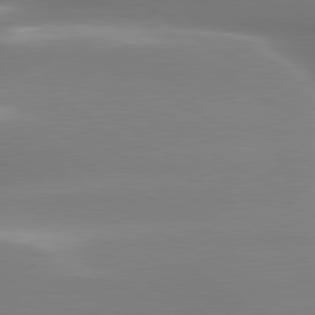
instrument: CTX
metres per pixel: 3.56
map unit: lApd
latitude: 80.0822
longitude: -137.6316
